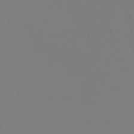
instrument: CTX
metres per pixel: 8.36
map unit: eHb
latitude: -37.9178
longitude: 75.3321
